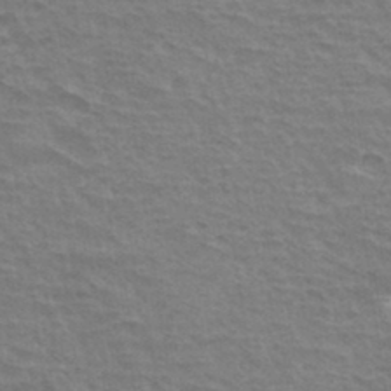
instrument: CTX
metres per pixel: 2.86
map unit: Hto
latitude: 34.3656
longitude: -40.9702
